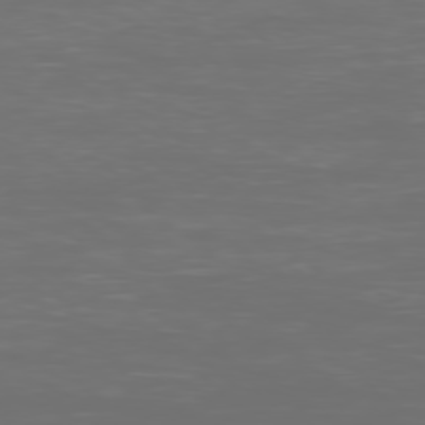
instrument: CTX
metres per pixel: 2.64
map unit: Ap
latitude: -79.2187
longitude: -59.9528
